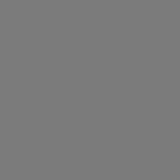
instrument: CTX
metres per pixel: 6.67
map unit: Hpe
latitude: 78.8947
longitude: -138.8002
